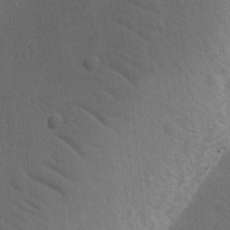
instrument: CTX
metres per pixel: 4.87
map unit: Ave
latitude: -8.8408
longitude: -121.2726
